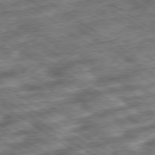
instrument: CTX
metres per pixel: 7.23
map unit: Ap
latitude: -79.7477
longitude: -49.8394
